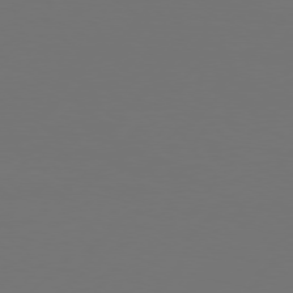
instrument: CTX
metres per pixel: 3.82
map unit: Hpe
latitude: 75.8772
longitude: -129.5560
